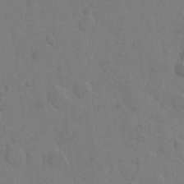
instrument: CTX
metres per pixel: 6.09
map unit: Hto
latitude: 6.4223
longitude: -62.8569
